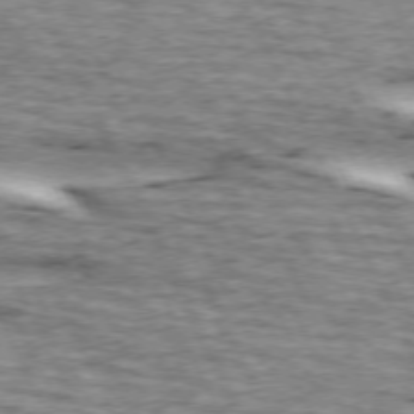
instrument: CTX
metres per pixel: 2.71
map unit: lApd
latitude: 73.0081
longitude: -54.8758
